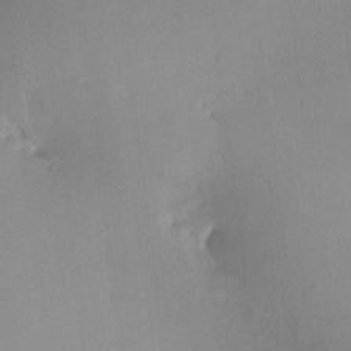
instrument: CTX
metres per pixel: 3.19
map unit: HNhu
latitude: 9.3104
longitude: 14.1417
